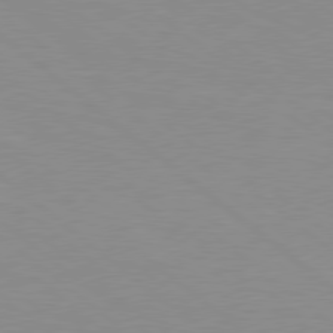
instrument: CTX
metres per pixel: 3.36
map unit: Hpe
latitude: 78.3845
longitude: -124.1388
